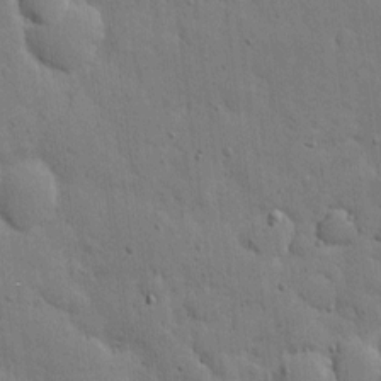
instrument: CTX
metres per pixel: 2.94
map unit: eHh
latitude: 5.3671
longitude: -70.9514
